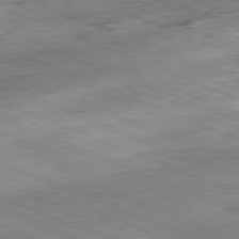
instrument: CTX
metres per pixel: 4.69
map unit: Ap
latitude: -81.8612
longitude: -82.4601
